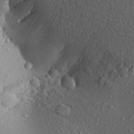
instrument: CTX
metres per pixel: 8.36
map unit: Aa
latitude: 23.1403
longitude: -144.2144
